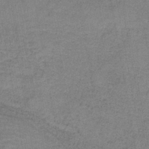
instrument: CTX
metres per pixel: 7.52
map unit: eAb
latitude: -36.6896
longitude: 52.1039
